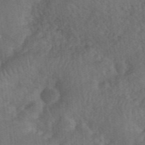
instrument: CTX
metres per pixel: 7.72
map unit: eHh
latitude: 39.7638
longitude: -56.0822
